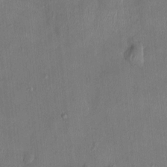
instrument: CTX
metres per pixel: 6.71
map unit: HNhu
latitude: 3.1592
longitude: -5.9906
